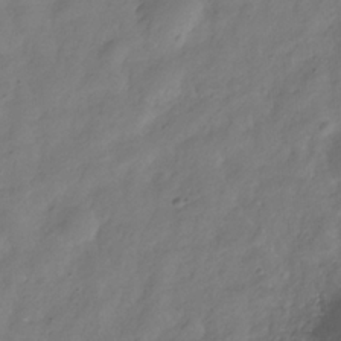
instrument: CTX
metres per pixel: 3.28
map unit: Hve
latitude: -32.2740
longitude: 94.5384
